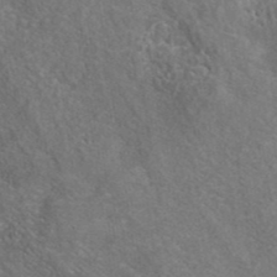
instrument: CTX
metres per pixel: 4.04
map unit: ANa
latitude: 41.9906
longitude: 26.5384
